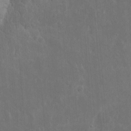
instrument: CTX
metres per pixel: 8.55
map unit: eHh
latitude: 10.3467
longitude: -72.7247
